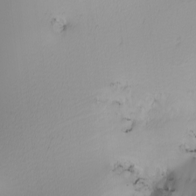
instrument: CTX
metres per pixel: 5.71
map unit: Nhu
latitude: -3.8800
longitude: -84.4790
